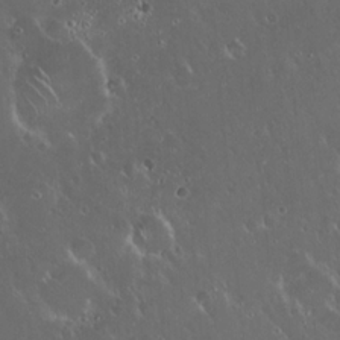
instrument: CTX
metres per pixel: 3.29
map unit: Hto
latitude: 19.2726
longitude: -57.8205
